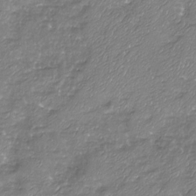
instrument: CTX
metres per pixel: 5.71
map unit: Nhu
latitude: -19.0864
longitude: -57.9717
